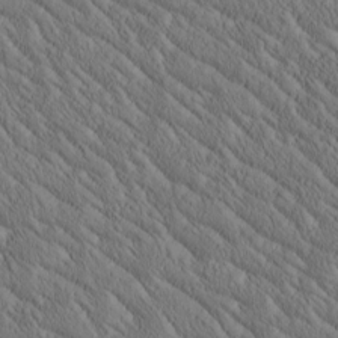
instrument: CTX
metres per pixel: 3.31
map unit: Htu
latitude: -1.0298
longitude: 175.5399
